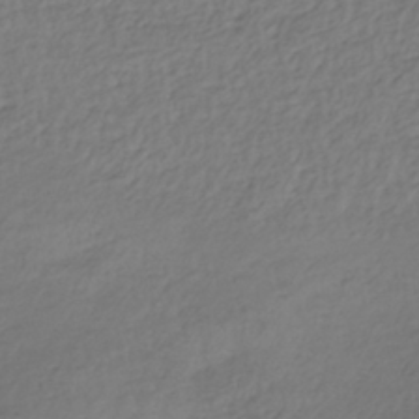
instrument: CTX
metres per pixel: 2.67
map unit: lHb
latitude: -38.2551
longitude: 69.7855
